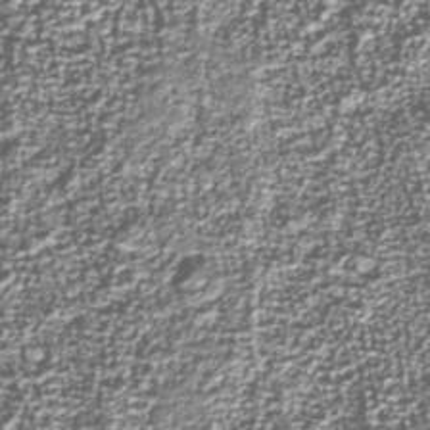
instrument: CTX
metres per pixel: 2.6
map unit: Nhu
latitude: -38.4251
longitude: -82.3089
